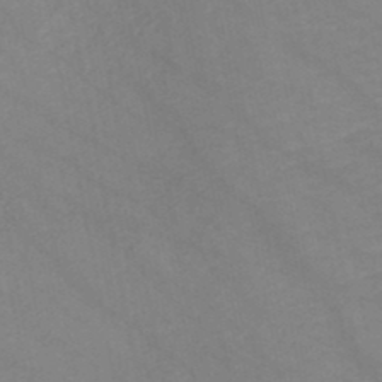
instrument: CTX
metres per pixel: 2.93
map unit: HNb
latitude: -48.1228
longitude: 57.1242
